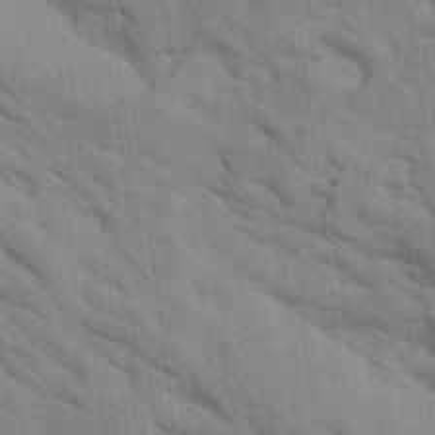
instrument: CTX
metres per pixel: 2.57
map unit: Htu
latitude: 1.8205
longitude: 143.4643
